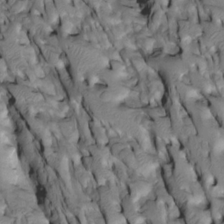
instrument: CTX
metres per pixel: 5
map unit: Htu
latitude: -3.7477
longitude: 150.1227
